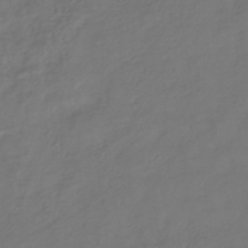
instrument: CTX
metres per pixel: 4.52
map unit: eHb
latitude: -34.5952
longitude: 80.4440
